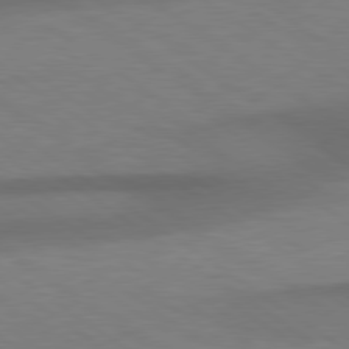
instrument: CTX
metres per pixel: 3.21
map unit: Hpe
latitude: 79.1026
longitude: -122.8191
